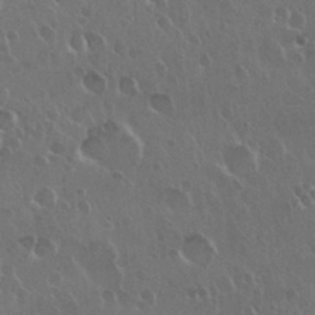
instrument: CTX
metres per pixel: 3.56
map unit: Nhu
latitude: 30.1956
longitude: -56.2711
